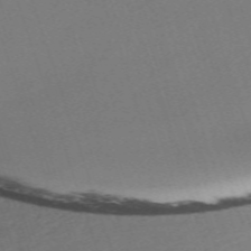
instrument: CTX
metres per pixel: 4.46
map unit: eHh
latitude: -63.4076
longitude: 50.5763
